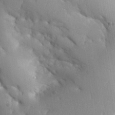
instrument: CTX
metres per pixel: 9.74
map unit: Aa
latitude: 32.9325
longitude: -144.6679
